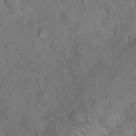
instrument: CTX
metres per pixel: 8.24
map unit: Hto
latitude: 18.0444
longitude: -52.9325
